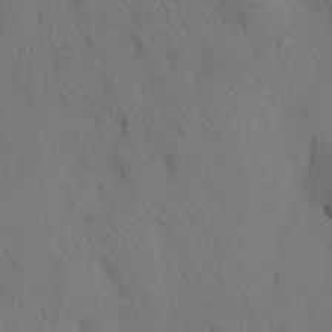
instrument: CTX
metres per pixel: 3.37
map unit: HNhu
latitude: 12.6680
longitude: 10.2551
